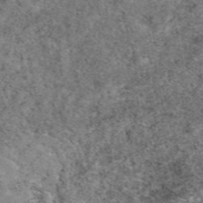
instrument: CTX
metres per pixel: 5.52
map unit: eAb
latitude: 49.9717
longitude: 109.4643
